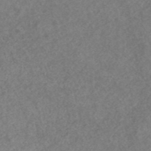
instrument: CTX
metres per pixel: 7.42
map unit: ANa
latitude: 43.0459
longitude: 27.4643
